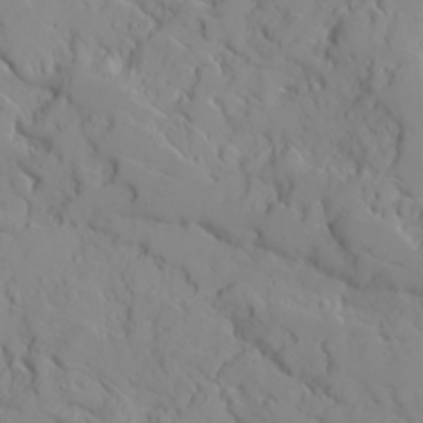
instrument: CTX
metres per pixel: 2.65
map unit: Ave
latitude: 16.2900
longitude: -129.1592
